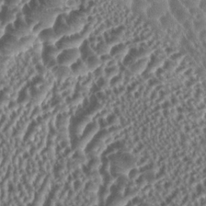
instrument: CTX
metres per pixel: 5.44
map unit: HNhu
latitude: 1.1781
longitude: 0.5385
